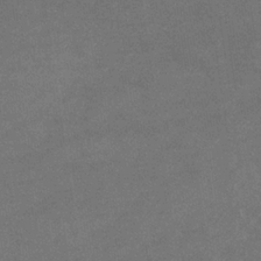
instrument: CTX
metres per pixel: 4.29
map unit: eHb
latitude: -33.4266
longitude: 68.0661
